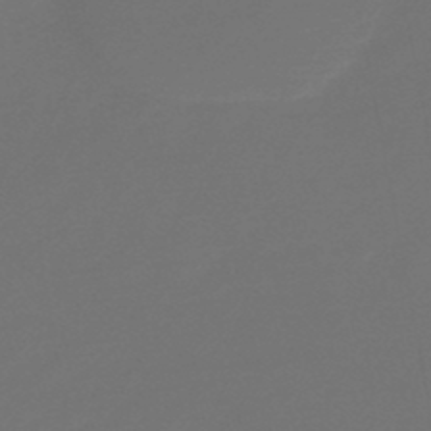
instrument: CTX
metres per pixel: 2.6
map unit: HNb
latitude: -47.9556
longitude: 57.1998
